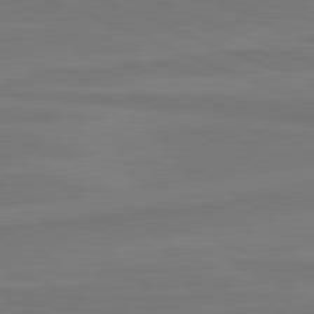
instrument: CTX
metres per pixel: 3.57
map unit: lApd
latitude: 81.7072
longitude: 168.5951
